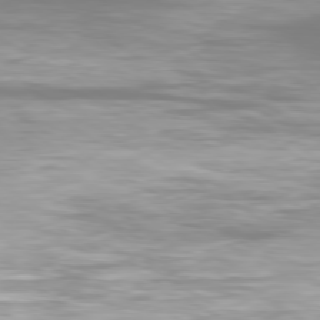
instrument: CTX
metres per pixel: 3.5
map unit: Ap
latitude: -80.1606
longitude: -60.3467
